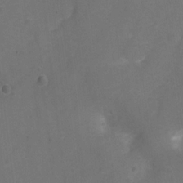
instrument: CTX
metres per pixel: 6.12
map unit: Hto
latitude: 4.1578
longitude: -32.8947
